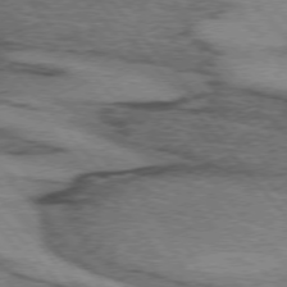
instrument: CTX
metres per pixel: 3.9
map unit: lApd
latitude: 74.5546
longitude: -77.6316
